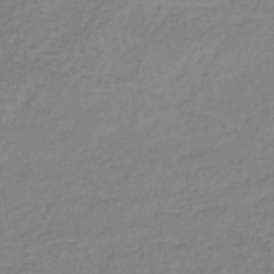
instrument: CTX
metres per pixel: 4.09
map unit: lHb
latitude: -37.9556
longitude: 60.6330
